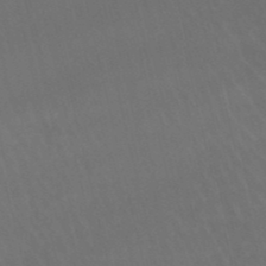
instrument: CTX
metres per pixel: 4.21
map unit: lHb
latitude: -46.7841
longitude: 77.3888
